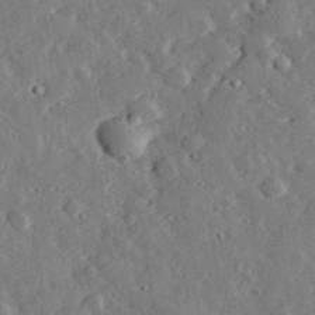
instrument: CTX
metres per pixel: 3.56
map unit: lHvf
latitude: 33.0081
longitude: -83.2537
